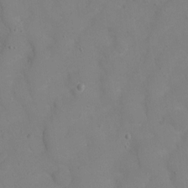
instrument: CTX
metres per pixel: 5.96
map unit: Ht
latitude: 1.3481
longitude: -33.9528
